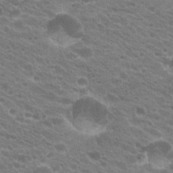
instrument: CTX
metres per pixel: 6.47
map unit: Hto
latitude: 23.3293
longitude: -35.9528
